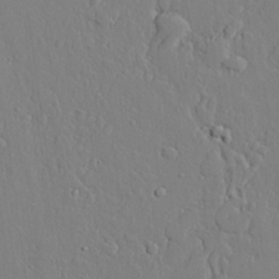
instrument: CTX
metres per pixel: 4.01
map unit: lAvf
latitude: 24.7246
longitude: -110.4412
